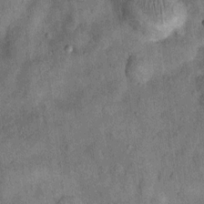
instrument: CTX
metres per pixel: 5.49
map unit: Nhu
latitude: 7.1592
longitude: -23.9717
